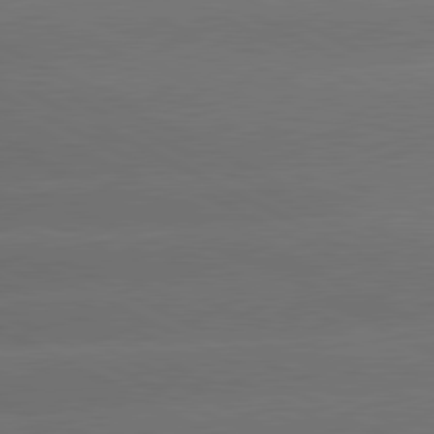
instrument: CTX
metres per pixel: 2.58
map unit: lApd
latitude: 81.0458
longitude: -147.5560
